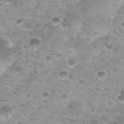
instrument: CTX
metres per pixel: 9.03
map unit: Nhu
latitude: 27.4049
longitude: -54.8947
